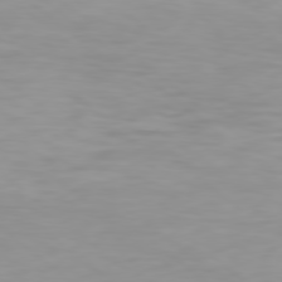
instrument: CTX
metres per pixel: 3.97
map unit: Hpe
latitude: 78.1767
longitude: -169.9339
